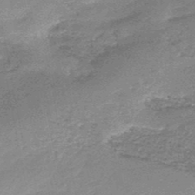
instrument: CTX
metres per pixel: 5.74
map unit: HNb
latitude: -48.1984
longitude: -39.4048
